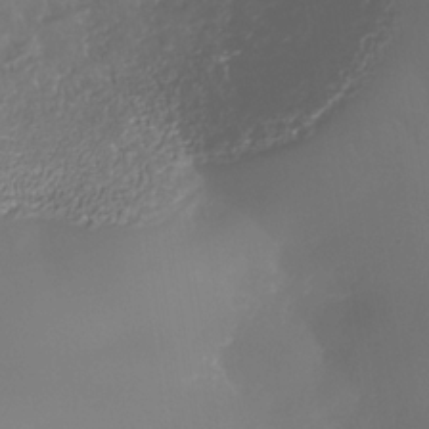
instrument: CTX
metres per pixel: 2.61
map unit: Nhe
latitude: -35.8233
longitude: -90.1389
